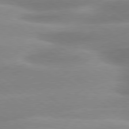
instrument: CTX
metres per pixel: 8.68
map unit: Hpe
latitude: 79.2159
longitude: -129.8205
